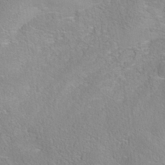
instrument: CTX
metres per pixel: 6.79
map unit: Nhe
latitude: -38.1606
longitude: 139.0298
